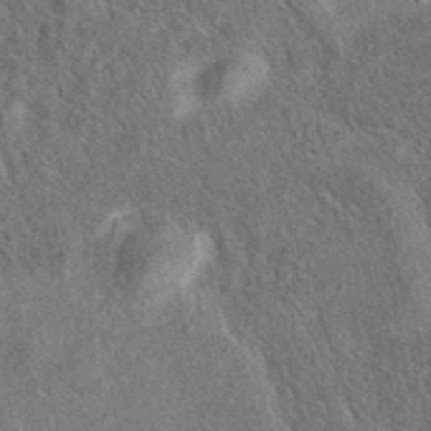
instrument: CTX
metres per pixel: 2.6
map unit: eAb
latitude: 36.7246
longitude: 112.5196
